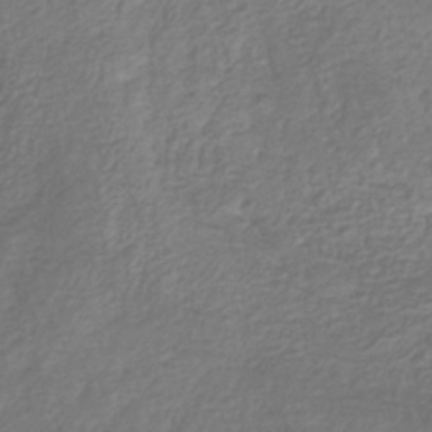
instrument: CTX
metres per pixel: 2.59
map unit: eHb
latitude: -31.9556
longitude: 73.1242
